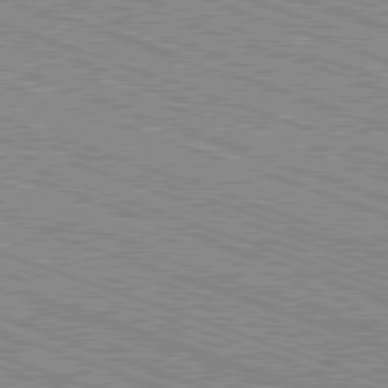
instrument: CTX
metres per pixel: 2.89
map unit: Hpe
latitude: -82.7274
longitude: 8.0094
